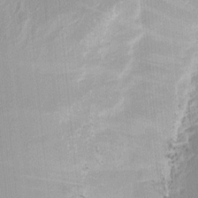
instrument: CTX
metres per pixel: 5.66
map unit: eHh
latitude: 6.1578
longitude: -77.4615
